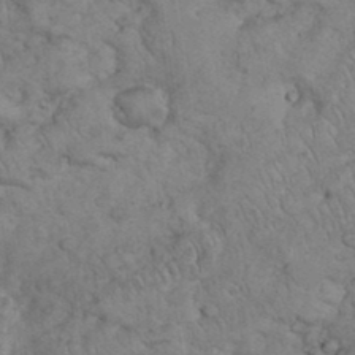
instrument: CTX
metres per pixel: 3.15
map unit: eHh
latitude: 35.9339
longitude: -63.4616
